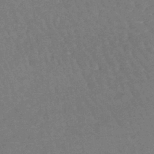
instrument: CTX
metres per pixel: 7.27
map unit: lHb
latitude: -42.5951
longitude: 66.3117
